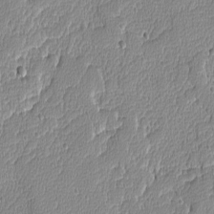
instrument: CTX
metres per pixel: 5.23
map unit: lAvf
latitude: -8.5385
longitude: -114.2333
